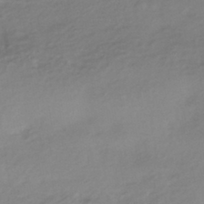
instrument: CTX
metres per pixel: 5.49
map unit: HNhu
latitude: -42.9163
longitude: 96.0850
